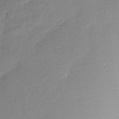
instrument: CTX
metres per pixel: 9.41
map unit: Nhu
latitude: 2.5357
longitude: -75.5749
